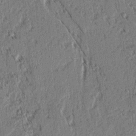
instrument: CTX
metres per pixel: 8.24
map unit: lAvf
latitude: 2.5923
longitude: -106.1200
